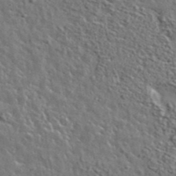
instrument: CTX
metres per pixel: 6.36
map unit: lHvf
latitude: 37.0270
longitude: -88.8569
